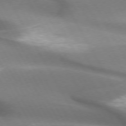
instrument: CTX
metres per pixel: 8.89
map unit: lApd
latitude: 73.0081
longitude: -51.1214
